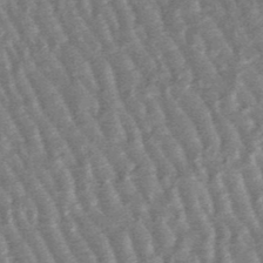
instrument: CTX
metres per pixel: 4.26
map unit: lHb
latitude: -48.1606
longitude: 79.8800
